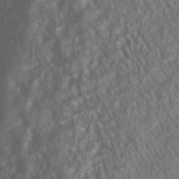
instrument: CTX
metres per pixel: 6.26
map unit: Nhu
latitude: -40.7085
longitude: -83.4615
